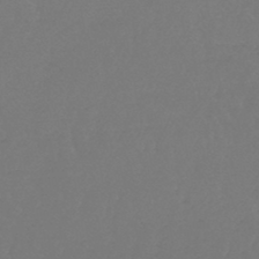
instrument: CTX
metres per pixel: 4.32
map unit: lHb
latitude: -45.2565
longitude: 69.3698
